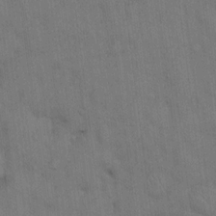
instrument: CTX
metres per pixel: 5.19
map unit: Hto
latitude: 14.5924
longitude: -61.2348
